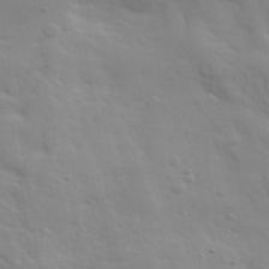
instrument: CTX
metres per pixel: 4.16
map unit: Ave
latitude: 37.0081
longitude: -111.1025
